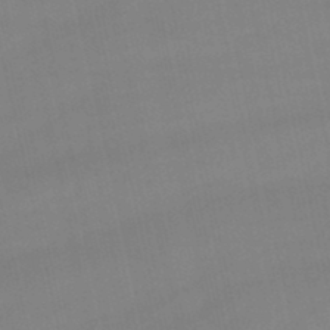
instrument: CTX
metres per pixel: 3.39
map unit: lHb
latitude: -46.8030
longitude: 70.3117
